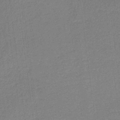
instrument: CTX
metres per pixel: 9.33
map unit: HNb
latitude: -36.6518
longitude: 56.8219
